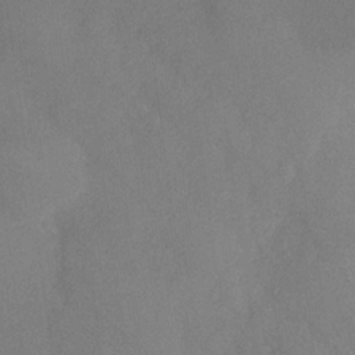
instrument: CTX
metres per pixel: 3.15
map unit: Nhu
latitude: -29.7667
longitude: -60.4412
